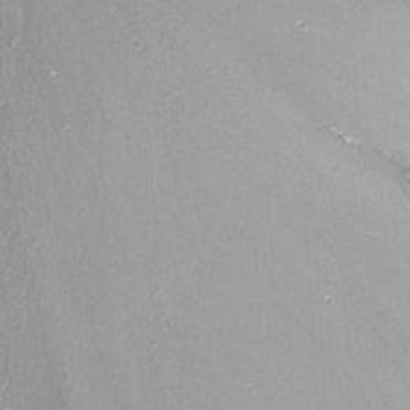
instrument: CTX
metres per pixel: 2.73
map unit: Nhu
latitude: -13.8045
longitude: -69.8772
